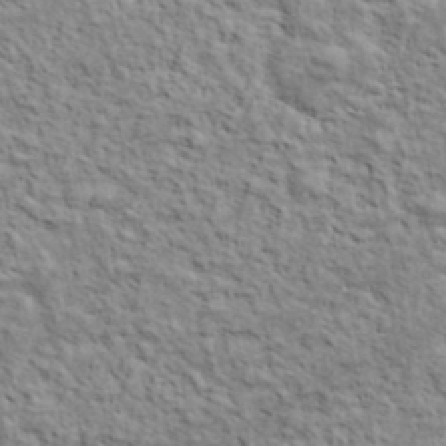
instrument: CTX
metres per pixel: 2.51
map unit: lHvf
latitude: 38.1578
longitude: -88.7813
